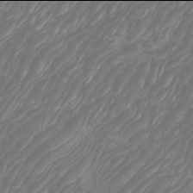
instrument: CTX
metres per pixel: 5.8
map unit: Htu
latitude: -6.0094
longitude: -74.7246
